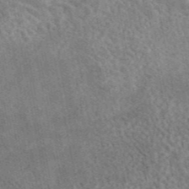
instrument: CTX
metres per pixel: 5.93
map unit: eAb
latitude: 44.8380
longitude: 124.6329
